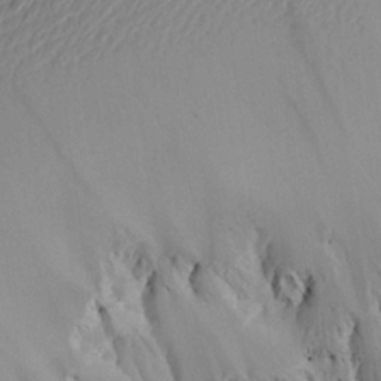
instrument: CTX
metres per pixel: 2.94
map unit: Aa
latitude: 20.6302
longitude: -145.0080
